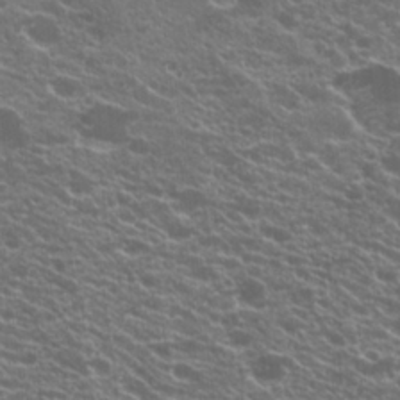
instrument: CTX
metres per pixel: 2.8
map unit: Hto
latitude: 21.0648
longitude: -35.1403
